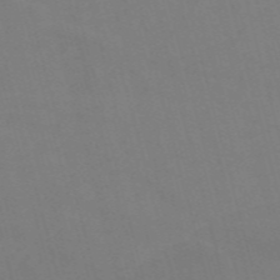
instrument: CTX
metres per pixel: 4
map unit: Nve
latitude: -58.2928
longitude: 62.0094
